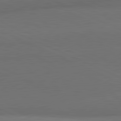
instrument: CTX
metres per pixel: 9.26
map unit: lApd
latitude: 81.7450
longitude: 153.5966
